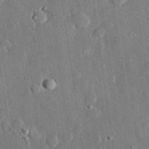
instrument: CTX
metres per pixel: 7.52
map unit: eHh
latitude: 28.8758
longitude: -80.3845
